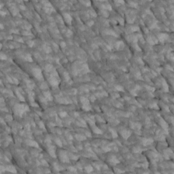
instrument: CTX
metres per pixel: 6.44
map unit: Htu
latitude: 1.3670
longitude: 145.1620
